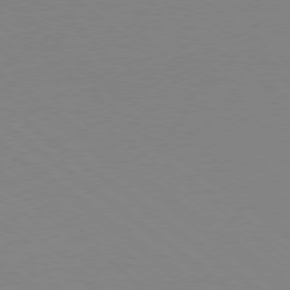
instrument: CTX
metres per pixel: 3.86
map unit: Ap
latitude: -78.9163
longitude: -98.9513
